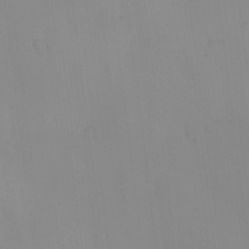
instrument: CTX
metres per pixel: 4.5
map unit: eHh
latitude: -0.8219
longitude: 19.9556
